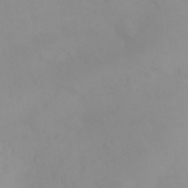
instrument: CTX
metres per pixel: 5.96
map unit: eHh
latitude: 24.8380
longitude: -64.6490
